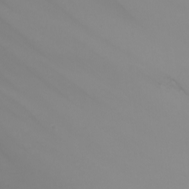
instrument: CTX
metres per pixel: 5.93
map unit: Nhu
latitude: -7.2943
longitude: -85.4993
